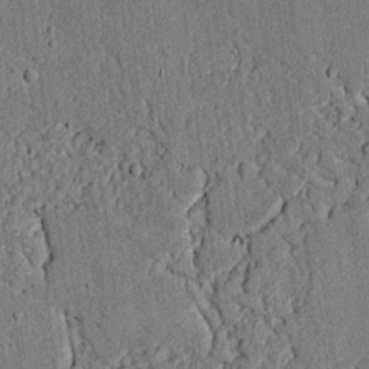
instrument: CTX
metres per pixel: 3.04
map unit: lAvf
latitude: 4.8758
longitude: 169.5966
